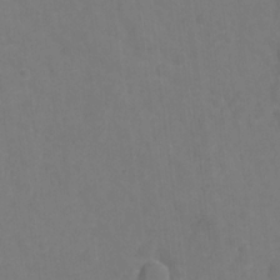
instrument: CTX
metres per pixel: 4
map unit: Hto
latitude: -1.2187
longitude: -34.6490
